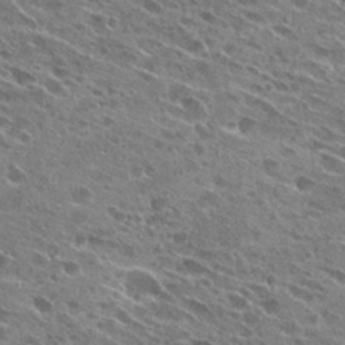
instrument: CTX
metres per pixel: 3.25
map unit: Hto
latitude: 27.6505
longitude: -43.8017
